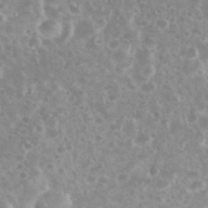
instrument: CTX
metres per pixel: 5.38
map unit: eHh
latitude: 35.0080
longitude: -61.4993
